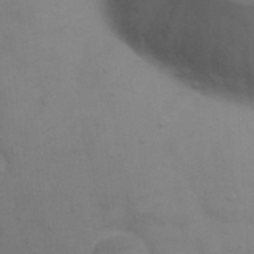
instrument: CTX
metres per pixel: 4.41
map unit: Nhu
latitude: 8.1767
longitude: -24.2333
